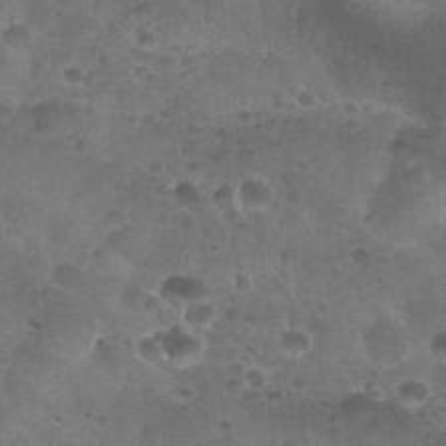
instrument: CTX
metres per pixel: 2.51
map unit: Nhu
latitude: 28.1011
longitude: -55.1214
